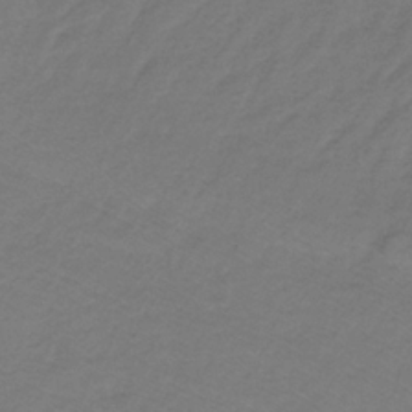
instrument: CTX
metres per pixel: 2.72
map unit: lHb
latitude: -35.6155
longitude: 70.7085
